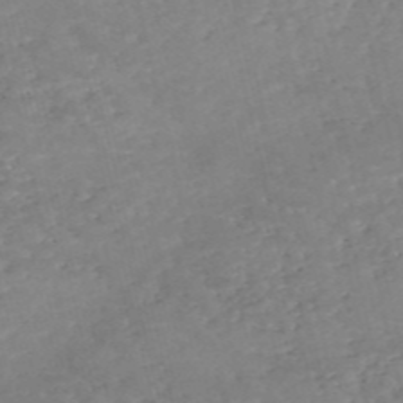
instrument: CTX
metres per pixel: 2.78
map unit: eHh
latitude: -55.4266
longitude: -90.3278
